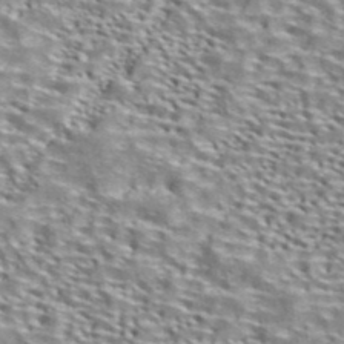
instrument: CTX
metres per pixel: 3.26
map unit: ANa
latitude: 40.9135
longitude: 17.6533
